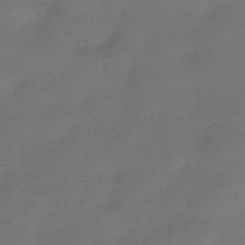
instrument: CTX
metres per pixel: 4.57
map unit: HNhu
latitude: -39.8234
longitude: 96.5952
